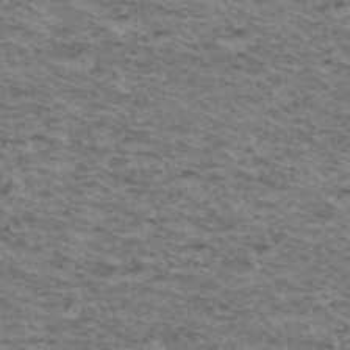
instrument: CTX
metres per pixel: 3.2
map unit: Hto
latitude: 37.1970
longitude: -46.6302
